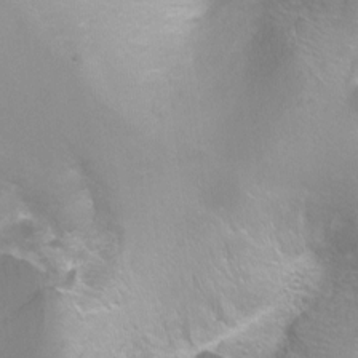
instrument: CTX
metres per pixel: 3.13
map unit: Ht
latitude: -6.5573
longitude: -33.0081
